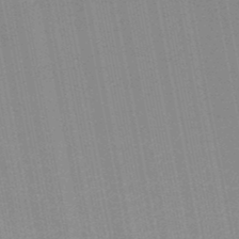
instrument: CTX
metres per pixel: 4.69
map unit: lHb
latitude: -48.2929
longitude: 68.5951
